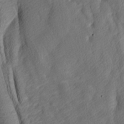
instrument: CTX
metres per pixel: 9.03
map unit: lAa
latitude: -7.7666
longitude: -126.2334
